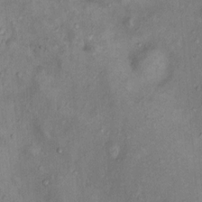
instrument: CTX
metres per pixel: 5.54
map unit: Nhu
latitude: 11.3482
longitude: -28.4034
